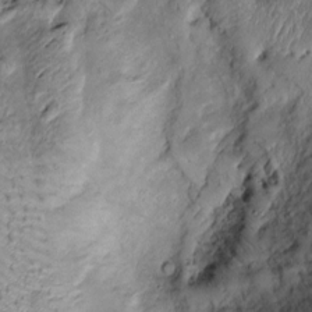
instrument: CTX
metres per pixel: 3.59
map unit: Htu
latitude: -6.6896
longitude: 157.6155
